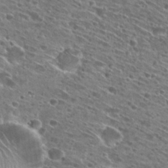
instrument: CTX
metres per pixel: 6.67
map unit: Hto
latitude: 28.0633
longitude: -44.9325
